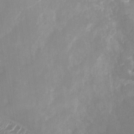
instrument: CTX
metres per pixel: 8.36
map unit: Nhu
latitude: -29.5210
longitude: -64.1578
